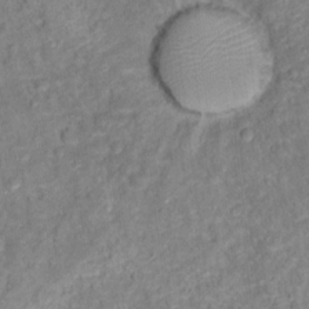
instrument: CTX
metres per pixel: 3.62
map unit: Hto
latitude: 12.9136
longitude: -37.5182
